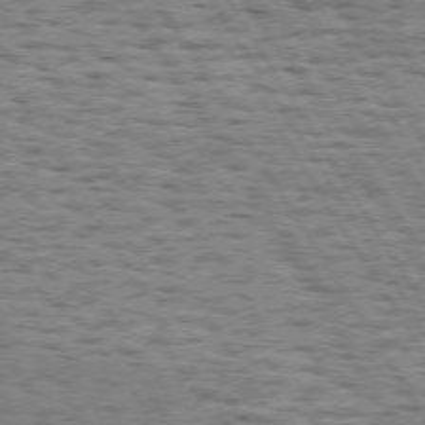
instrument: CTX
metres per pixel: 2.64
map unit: Hpe
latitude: 72.4979
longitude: -122.8380
